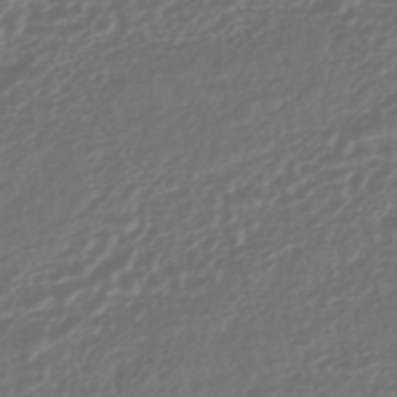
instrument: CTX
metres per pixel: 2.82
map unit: HNhu
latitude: -45.4077
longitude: 106.8975
